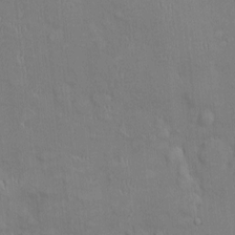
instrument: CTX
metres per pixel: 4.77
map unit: Ht
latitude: -4.4818
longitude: -14.5168
